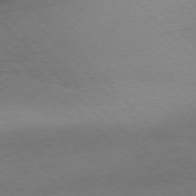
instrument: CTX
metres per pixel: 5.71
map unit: Ap
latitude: -77.2754
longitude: -65.4804
